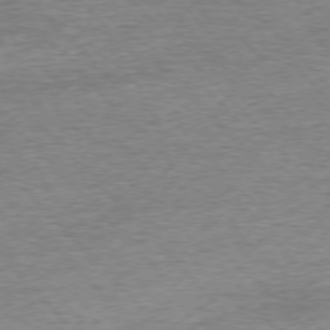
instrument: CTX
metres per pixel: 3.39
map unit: Ap
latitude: -76.7463
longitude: -97.0458
